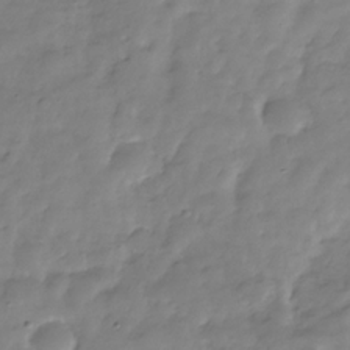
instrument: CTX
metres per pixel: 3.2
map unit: Hve
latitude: -31.3509
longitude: 90.8786
